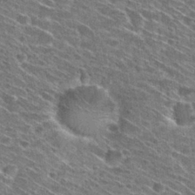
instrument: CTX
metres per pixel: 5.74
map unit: Hto
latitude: 28.9891
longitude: -45.2159
